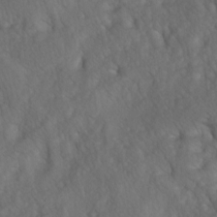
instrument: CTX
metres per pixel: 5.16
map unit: lAa
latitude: -6.6140
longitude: -126.5546
